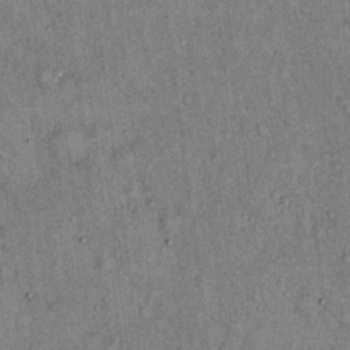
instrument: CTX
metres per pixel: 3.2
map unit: Hto
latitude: 13.6694
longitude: -58.9325
